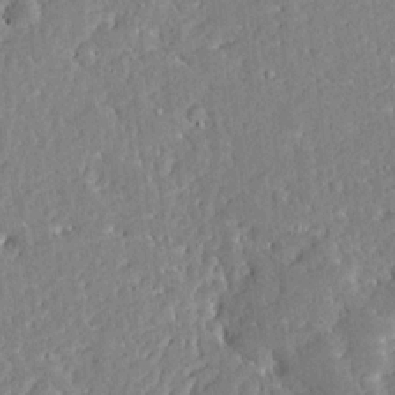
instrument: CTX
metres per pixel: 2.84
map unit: Ave
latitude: 12.6680
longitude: -137.6127
